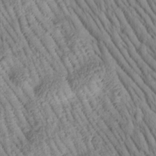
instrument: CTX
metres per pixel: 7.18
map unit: Htu
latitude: -1.5588
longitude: 173.7100
